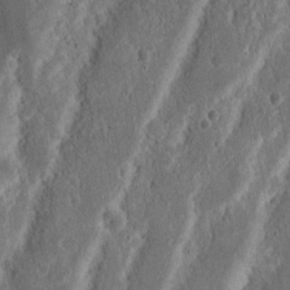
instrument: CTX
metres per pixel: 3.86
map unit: Nhu
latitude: 15.5183
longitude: -74.2523
